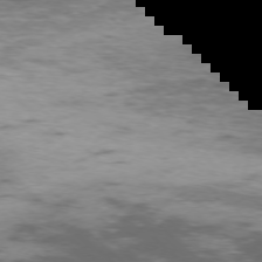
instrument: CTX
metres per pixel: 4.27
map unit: Ap
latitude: -75.9367
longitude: -67.6882
